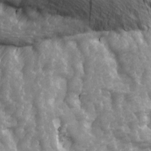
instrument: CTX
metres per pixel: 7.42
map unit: Ave
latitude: 13.8395
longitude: -104.6680
